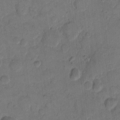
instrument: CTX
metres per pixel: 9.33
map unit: eHh
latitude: 12.4034
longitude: -65.7639
